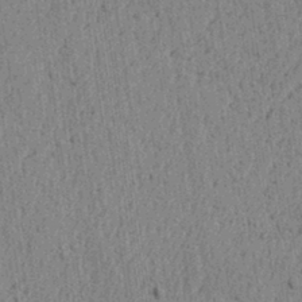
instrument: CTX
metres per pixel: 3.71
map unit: lAvf
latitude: 5.8205
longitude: 164.8030
